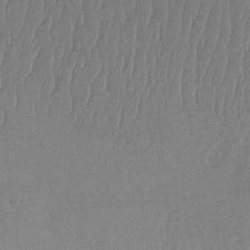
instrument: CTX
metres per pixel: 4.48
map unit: Ht
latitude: -14.6330
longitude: -49.1592
